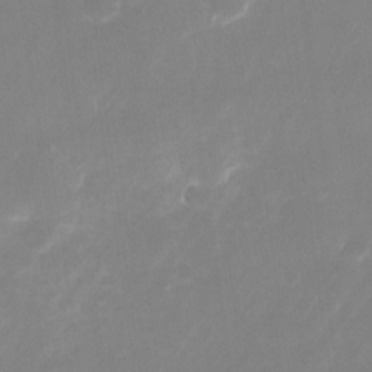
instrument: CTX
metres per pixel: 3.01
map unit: Nhu
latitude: -25.1431
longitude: -71.1025
